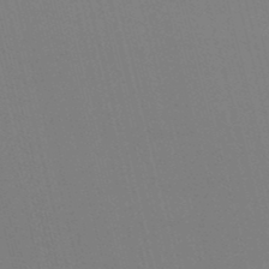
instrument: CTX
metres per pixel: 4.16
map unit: lHb
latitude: -47.7099
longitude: 60.8030
